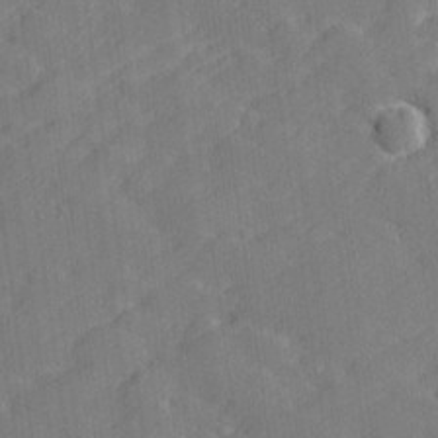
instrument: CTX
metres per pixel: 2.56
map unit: lHvf
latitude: 25.9150
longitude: 142.7274
